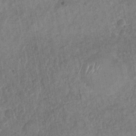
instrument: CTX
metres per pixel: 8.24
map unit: Nhu
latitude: -31.1242
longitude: -61.1214
